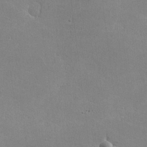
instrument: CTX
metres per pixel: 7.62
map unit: lHvf
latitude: -11.5588
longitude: -101.8583
